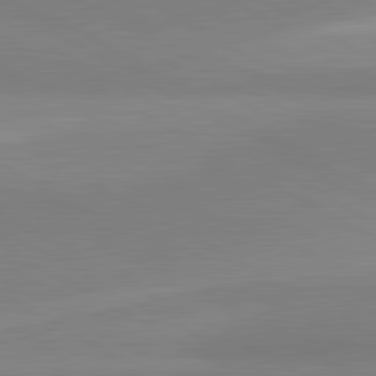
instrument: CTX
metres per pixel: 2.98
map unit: lApd
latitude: 81.3482
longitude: 159.7666
